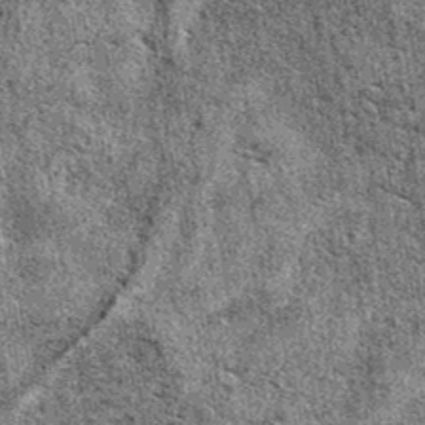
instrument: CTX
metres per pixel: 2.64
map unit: eAb
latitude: 38.7057
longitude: 105.5021
